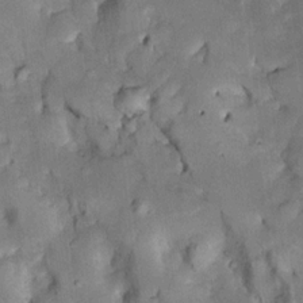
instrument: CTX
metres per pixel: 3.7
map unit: Htu
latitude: -5.8611
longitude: 155.0297
